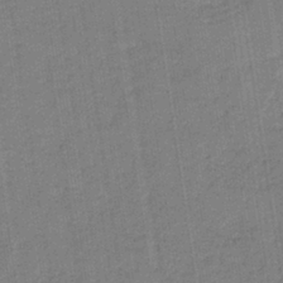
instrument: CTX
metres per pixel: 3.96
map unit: HNb
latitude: -37.0675
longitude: 51.6155
